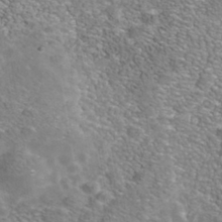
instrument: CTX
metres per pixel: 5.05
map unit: Nhe
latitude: -41.1809
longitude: -99.9906
